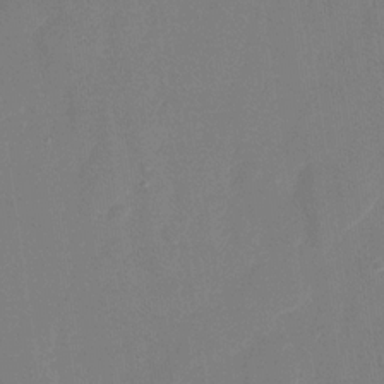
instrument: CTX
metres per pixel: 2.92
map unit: Nhu
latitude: -28.3495
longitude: -65.6127
